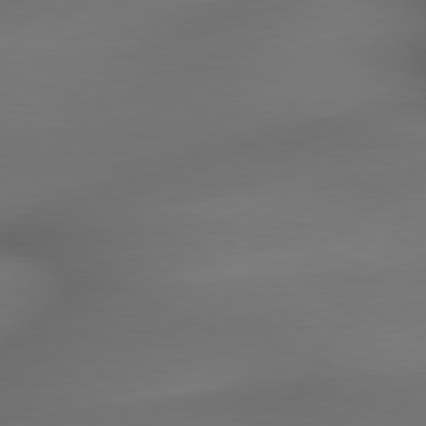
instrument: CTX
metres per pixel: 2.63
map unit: lApd
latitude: 79.3482
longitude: -174.1389
